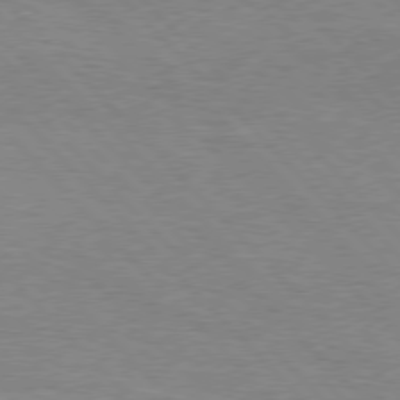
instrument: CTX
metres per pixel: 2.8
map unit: Hpe
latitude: 76.5734
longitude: -152.8191
